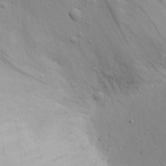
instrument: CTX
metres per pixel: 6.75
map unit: eHh
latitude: 16.7624
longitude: -71.8394
